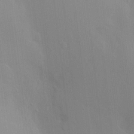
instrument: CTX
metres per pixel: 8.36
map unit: Nve
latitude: -7.5966
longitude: 175.5777
